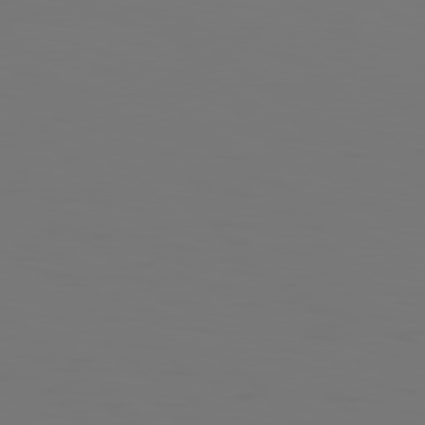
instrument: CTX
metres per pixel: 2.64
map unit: Hpe
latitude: 77.2915
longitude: -134.7057
